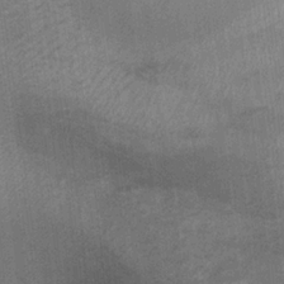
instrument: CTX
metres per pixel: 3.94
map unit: Ht
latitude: -0.7086
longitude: -15.8017
